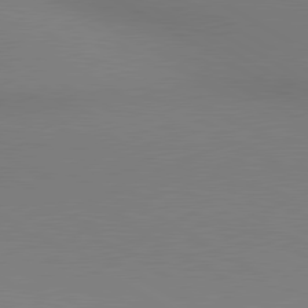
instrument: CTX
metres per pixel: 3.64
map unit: lApd
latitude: 80.2333
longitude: 132.8975
